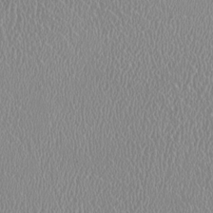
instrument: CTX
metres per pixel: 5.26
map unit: HNhu
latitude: -0.0850
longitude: -1.6882
